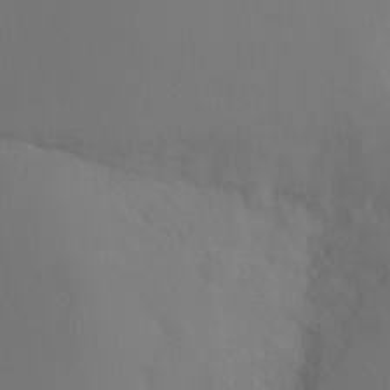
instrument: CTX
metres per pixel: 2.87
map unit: Ht
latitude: -8.2172
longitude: -32.7435
